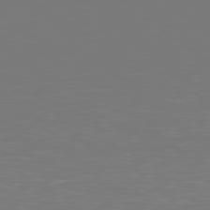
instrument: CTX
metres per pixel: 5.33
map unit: Hpe
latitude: 78.1389
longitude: -166.6301
